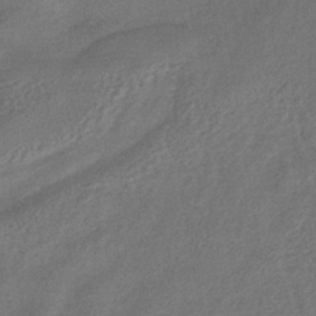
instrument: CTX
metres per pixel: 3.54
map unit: HNhu
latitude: -40.9919
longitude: 92.3117
